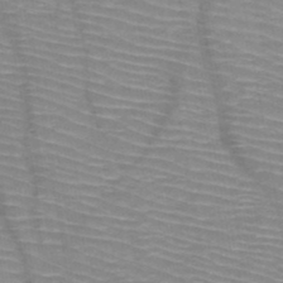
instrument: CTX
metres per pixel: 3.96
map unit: HNb
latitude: -47.5588
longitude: -45.0458
